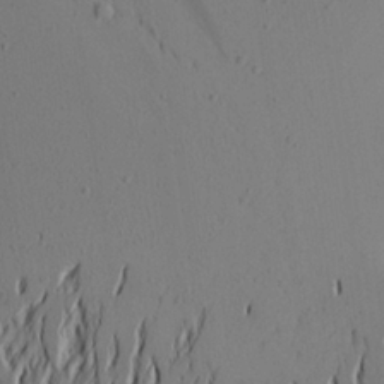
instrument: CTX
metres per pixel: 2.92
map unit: Aa
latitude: 24.7624
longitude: -144.9891
